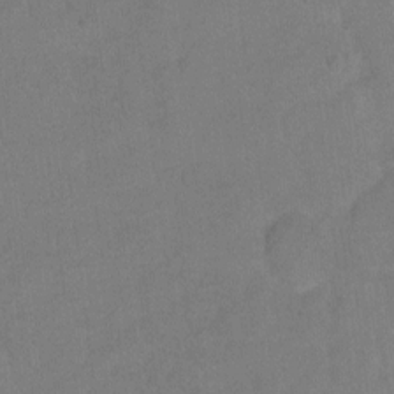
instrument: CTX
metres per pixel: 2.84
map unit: Hto
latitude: -4.9163
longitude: -35.9717
